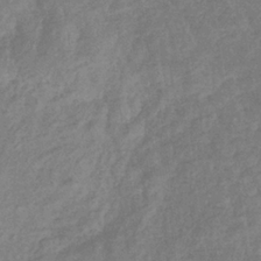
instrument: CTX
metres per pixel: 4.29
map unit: eHb
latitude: -34.3873
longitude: 76.3684
